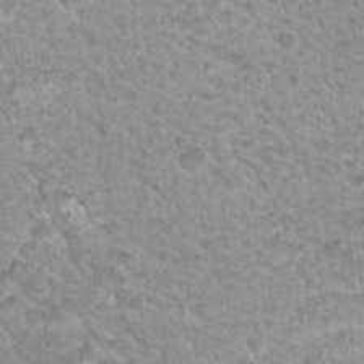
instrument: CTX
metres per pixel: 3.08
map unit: Nhu
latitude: 18.5923
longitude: -31.6505
